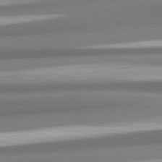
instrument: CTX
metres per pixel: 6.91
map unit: lApd
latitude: 82.4034
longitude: 178.0283
